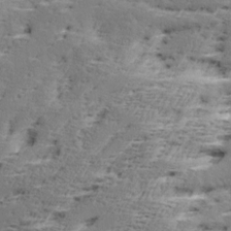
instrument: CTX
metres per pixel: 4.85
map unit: Ave
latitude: 16.6491
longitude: -137.6883
